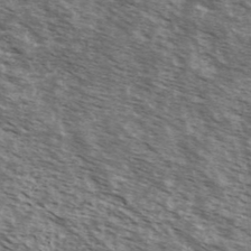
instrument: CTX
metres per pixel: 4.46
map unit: Ave
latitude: 38.7246
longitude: -109.5371
